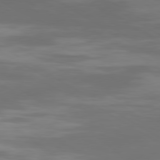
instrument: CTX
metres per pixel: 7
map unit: Ap
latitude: -80.4440
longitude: -61.0080
